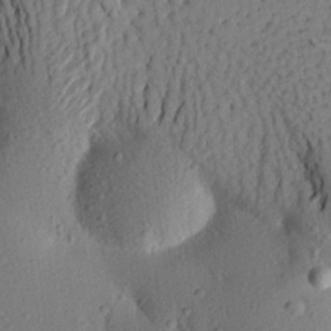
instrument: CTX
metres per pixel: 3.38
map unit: Aa
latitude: 24.5356
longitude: -150.2144
